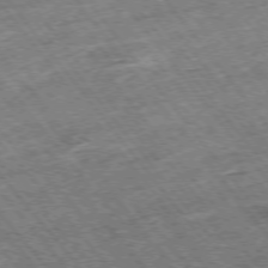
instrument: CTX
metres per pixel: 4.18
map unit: Hpe
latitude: -75.6533
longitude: -21.3860
